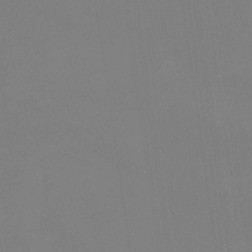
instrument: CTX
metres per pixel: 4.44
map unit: eHb
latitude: -38.2362
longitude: 75.0865
